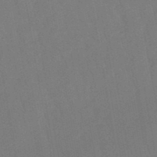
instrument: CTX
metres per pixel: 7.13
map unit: lHb
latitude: -50.1417
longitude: 81.1431
